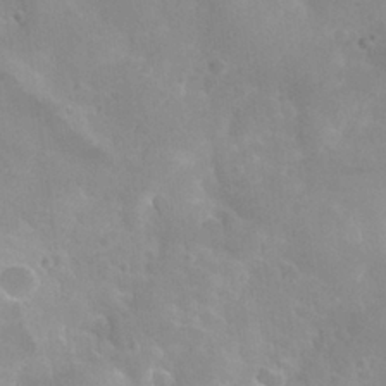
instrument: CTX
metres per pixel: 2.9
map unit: Hto
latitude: 26.7813
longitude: -40.2333
